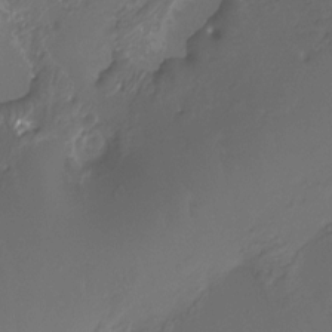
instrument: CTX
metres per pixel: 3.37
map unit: Htu
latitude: -13.8045
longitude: -47.3671
